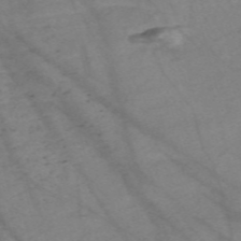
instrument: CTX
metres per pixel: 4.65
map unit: Nve
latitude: -58.7463
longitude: 64.1795
